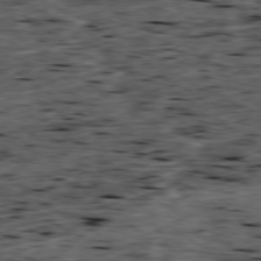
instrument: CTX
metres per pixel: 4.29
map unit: Ap
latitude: -79.3887
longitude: -91.4426
